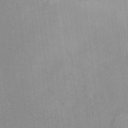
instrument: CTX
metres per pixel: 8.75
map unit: Ht
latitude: 14.6491
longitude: -39.7827
